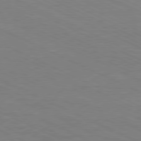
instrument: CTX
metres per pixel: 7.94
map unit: Hpe
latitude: -81.6344
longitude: 18.4629
